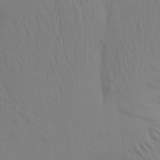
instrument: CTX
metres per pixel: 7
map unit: Aa
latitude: 22.6679
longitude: -145.0647
